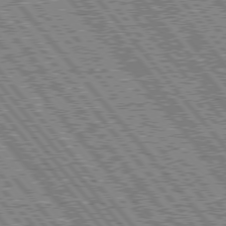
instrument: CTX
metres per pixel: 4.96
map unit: Hpe
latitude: 76.4223
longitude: -170.3845
